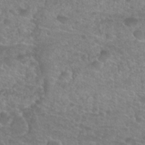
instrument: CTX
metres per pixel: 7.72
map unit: Nhu
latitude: 27.4049
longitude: -52.9703
